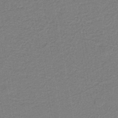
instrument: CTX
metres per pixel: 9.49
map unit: lHb
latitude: -39.5966
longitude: 54.6519
